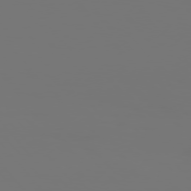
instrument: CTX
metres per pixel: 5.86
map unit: Hpe
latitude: 76.1011
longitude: -139.5938
